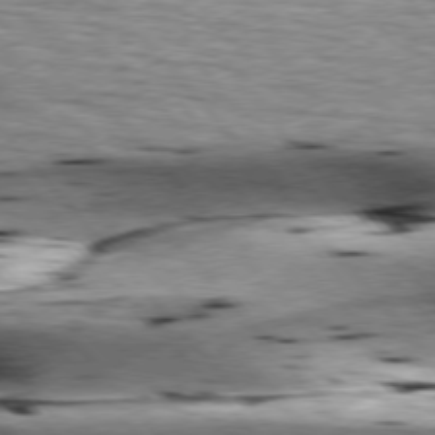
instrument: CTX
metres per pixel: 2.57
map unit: lApd
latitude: 76.1955
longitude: -61.1781
